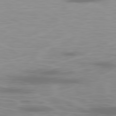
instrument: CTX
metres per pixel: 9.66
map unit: Ap
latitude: -80.2929
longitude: -70.3656
